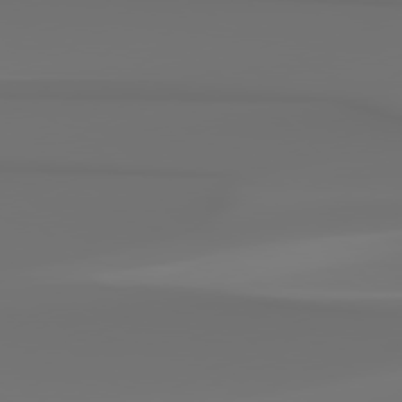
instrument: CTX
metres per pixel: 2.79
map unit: Hpe
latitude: 78.3845
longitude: -136.3845
